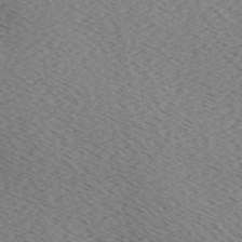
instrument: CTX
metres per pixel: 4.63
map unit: Ave
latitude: -7.1620
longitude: -123.6694
